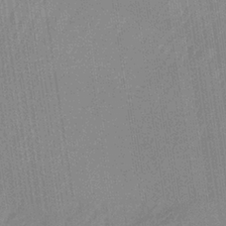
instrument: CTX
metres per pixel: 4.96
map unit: lHb
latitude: -34.8219
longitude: 65.5210
